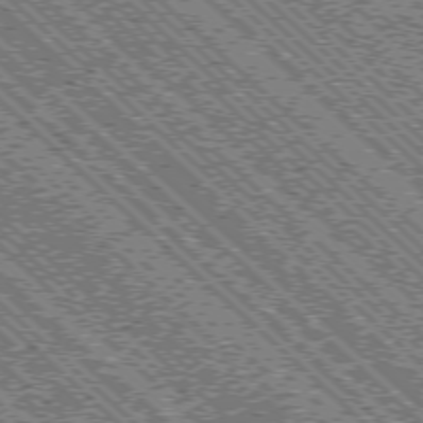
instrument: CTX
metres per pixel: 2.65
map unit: Ap
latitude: -76.1606
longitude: -96.4034
